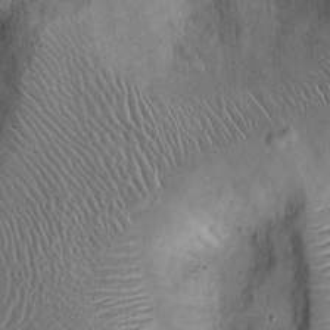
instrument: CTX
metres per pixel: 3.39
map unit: Ht
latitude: -2.8030
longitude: -13.5182
